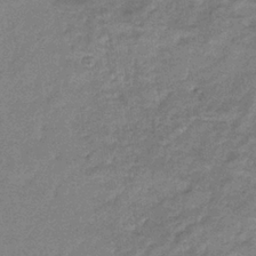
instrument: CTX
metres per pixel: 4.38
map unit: eHb
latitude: -36.4629
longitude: 77.0297
